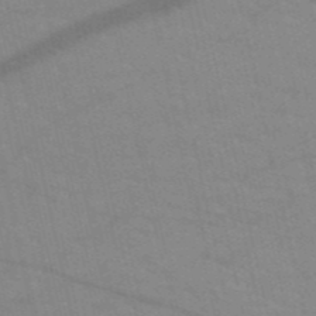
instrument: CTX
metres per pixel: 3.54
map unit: HNb
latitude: -53.0108
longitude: -45.1025
